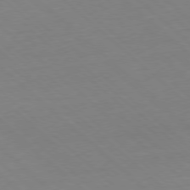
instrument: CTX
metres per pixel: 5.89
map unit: Hpe
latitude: -78.2928
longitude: 13.7856
